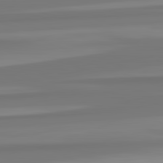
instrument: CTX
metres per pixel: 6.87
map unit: lApd
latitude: 82.7813
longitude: 173.5399
